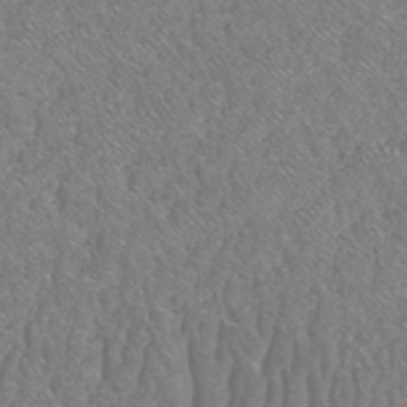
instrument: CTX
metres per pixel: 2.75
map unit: HNhu
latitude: -48.2740
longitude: 29.6155
